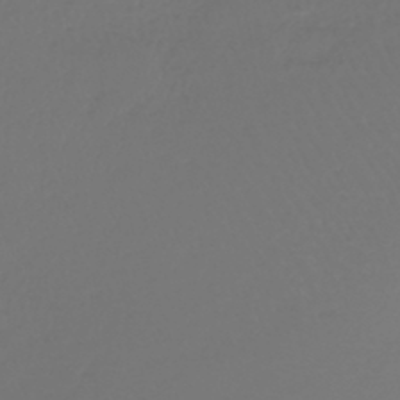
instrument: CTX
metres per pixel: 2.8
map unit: lHb
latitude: -43.1242
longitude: 67.5966
